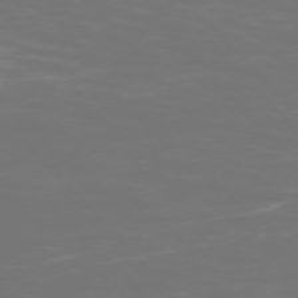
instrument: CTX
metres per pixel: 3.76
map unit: Ap
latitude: -75.5399
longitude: -76.0822
